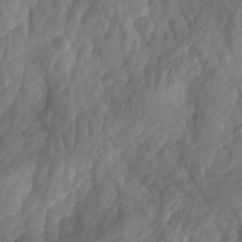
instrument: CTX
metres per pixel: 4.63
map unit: Aa
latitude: -8.0472
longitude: -77.8583
